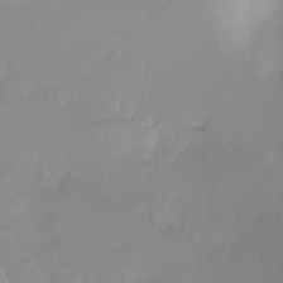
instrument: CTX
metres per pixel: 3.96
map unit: Nhe
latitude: -32.0661
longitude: -92.8569
